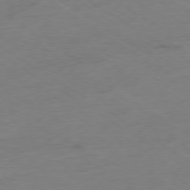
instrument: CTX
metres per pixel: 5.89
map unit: Ap
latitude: -78.4818
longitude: -58.3845
